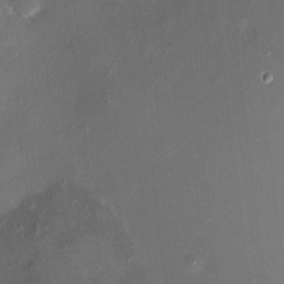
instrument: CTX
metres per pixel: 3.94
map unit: HNhu
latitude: 7.0836
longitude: 9.2187
